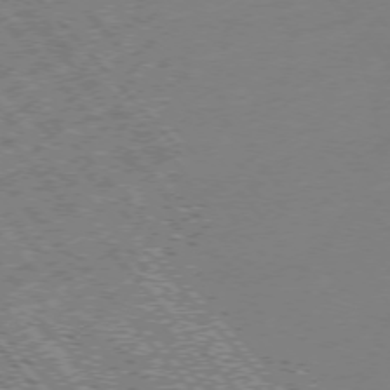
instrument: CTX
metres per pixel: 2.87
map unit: Hpe
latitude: -75.9745
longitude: -15.9906
